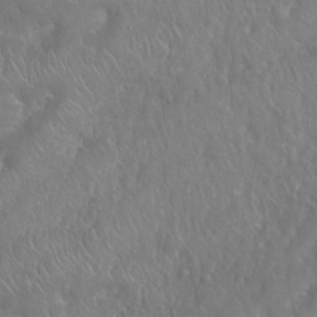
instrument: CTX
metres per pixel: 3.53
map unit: Nhu
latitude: 25.0458
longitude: -61.9717
